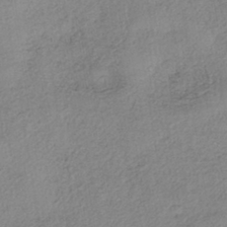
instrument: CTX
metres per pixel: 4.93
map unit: eHh
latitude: -42.1227
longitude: 119.7478
